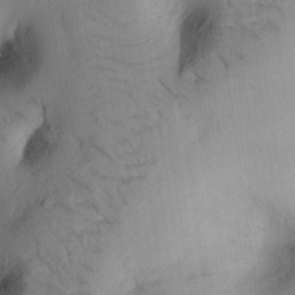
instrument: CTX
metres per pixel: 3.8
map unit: eHh
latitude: 25.6316
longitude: -76.4223
